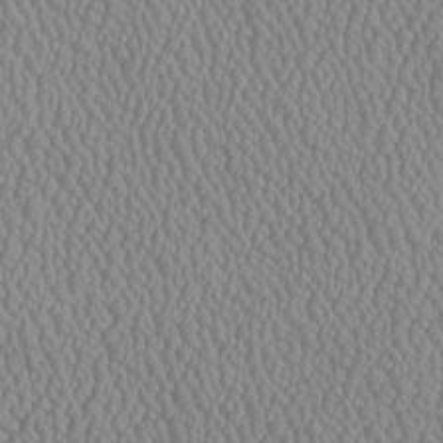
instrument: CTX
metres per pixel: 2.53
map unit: Htu
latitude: -6.7841
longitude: 156.3684
